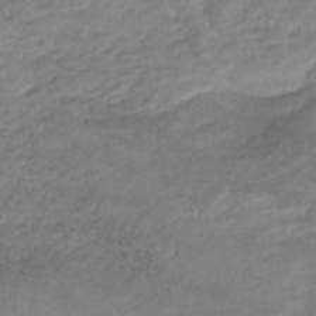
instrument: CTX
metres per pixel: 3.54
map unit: Nhe
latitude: -46.2172
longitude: 152.1416
